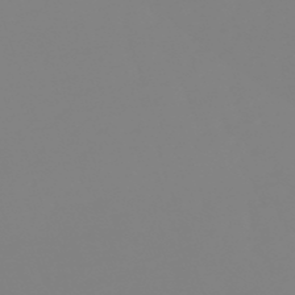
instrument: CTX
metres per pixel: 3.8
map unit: lHb
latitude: -49.1431
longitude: 81.6722
